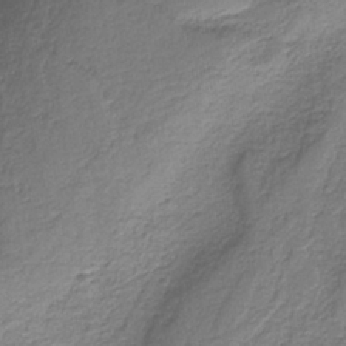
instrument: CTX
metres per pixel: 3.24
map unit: HNb
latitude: -37.8233
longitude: 53.5966
